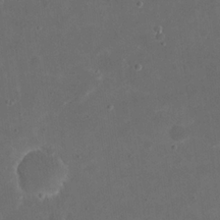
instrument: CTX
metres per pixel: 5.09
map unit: eHh
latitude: 19.9528
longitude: -65.2159
